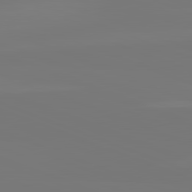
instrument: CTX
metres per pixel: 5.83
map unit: lApd
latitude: 82.1955
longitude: 146.1983
